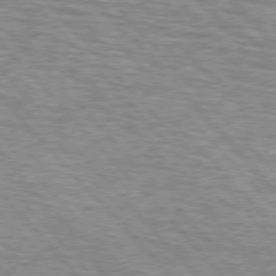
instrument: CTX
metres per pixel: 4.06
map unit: lApd
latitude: 75.8583
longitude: -83.2914
